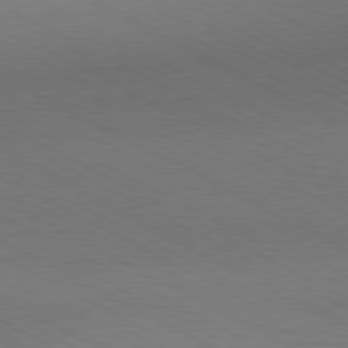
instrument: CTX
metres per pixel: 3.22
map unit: Hpe
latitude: -81.2943
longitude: 12.4440
